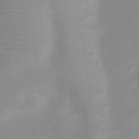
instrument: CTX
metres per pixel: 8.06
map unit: Ht
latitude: 2.8569
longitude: -22.6112
